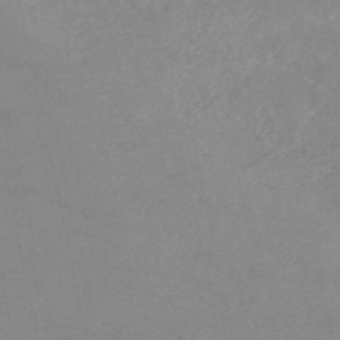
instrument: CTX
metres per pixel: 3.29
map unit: HNb
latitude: -51.3321
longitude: -41.6127
